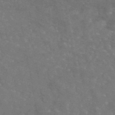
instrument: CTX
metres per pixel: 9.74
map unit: eAb
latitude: 45.9528
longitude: 119.9367
